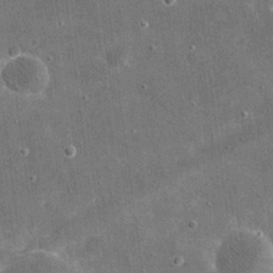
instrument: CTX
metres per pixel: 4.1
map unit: eHh
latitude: 20.2712
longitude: -65.6883
